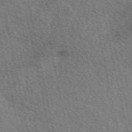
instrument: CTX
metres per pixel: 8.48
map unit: eAb
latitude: 50.3845
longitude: 113.3888
